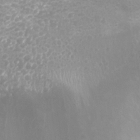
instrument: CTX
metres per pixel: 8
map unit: Nhu
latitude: 26.1011
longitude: -53.1214
